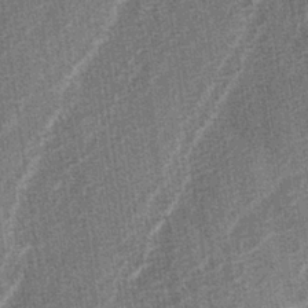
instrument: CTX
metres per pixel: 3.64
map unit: lAa
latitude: -3.4076
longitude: -129.4993
